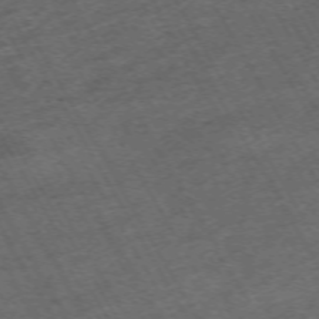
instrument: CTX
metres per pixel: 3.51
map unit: Hpe
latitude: -71.0298
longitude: 16.8786
